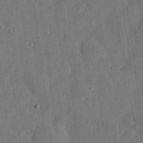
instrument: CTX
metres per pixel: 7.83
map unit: lHvf
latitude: 18.8569
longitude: -115.0836
